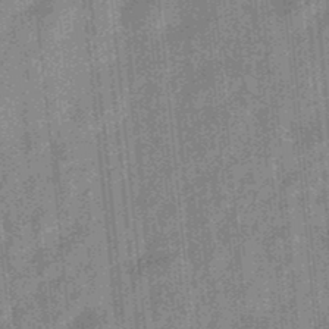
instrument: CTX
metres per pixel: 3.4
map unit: eHb
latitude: -34.3873
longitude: 78.8975
